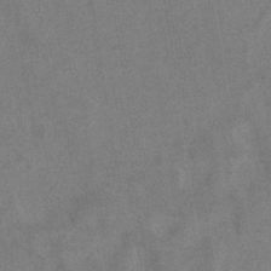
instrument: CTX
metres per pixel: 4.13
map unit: eHh
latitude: -40.0094
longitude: -29.6316
